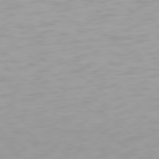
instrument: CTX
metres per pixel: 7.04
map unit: Hpe
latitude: 78.2145
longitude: -169.8017
